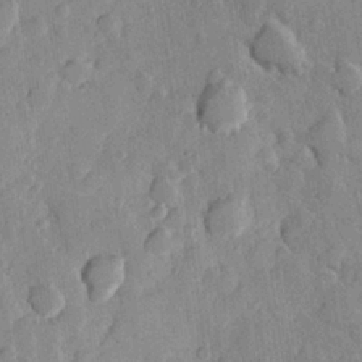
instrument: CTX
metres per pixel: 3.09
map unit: Hve
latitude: 23.9150
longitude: 149.2565
